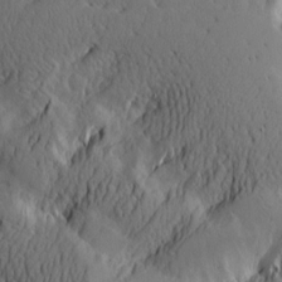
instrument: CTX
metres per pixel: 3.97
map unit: Htu
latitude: -2.0661
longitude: -177.2348
